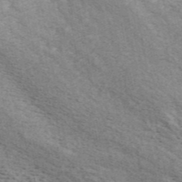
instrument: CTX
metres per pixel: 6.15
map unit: ANa
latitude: 44.7624
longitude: 45.4643
